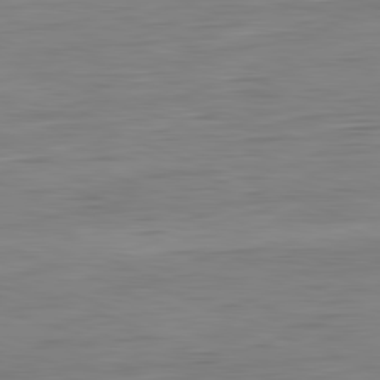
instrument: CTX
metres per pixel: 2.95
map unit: Hpe
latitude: -81.8045
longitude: 9.4454
